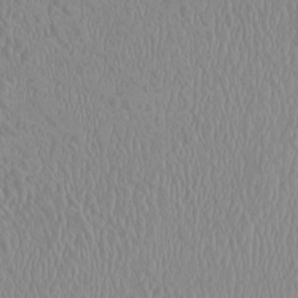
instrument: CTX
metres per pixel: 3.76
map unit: HNhu
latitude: -0.7275
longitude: 1.5022
